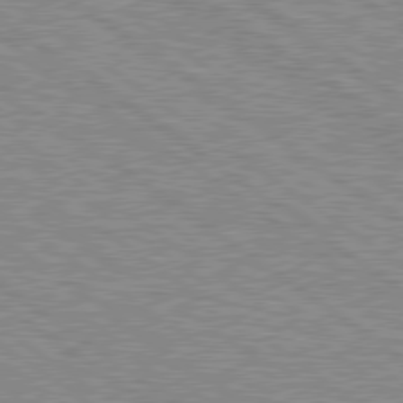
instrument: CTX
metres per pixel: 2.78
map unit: Hpe
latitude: 79.0081
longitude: -161.6505
